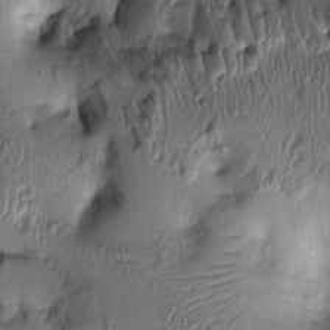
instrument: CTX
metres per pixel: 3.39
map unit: Ht
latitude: -1.8045
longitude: -14.4034
